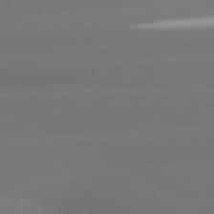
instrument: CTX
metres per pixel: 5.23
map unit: lApd
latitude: 80.4790
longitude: -150.2333
